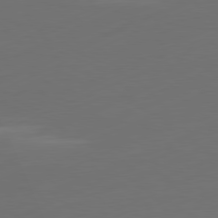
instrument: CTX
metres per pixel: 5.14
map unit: Ap
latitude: -81.6533
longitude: -85.2537
